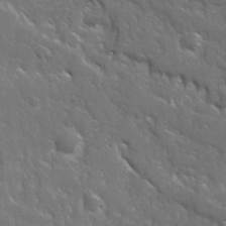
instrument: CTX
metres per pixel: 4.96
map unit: Ave
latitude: 17.3293
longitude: -130.5735
